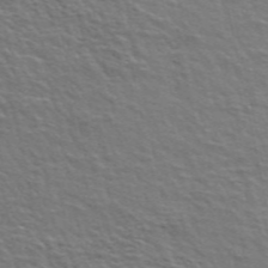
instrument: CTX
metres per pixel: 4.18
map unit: ANa
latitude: 49.8016
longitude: -75.2915
